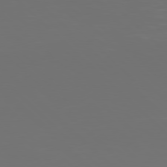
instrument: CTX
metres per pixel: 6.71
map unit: Hpe
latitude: 77.5182
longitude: -168.3845
